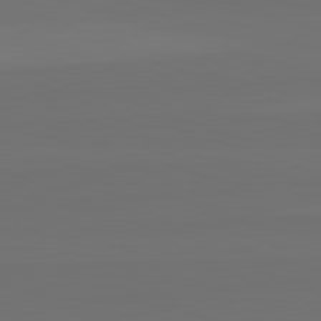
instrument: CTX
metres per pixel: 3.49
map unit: lApd
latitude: 82.5734
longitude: 144.3306
